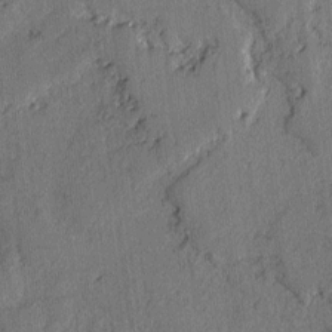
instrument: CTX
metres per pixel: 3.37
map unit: lAvf
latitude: -2.7652
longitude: -107.7828
